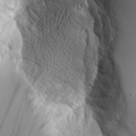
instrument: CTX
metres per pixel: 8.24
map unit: Aa
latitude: 8.3090
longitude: -129.3482
